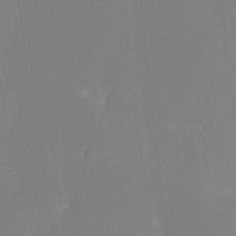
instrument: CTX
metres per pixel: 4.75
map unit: Ht
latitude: -12.2362
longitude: -46.9514
